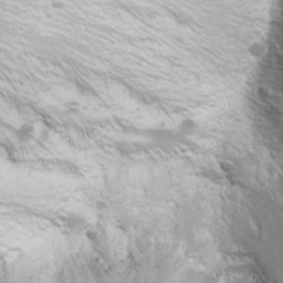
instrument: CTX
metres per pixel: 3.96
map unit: Nhu
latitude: -11.3321
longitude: -65.0836
